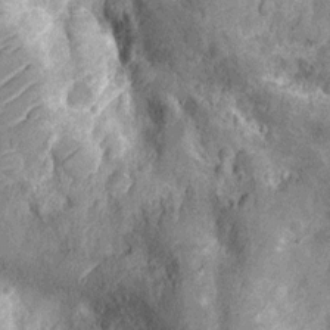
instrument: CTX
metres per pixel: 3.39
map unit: Nhu
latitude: -13.7289
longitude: -23.7072
